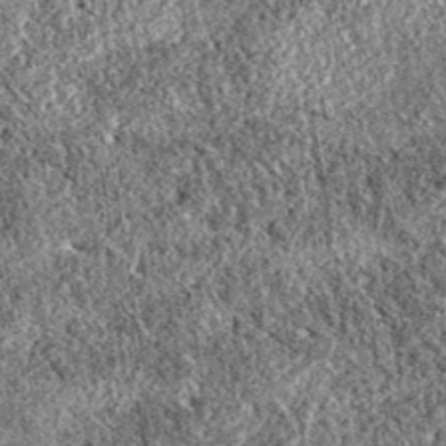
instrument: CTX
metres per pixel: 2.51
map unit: eAb
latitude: 37.2915
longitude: 111.8422
